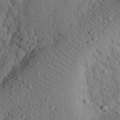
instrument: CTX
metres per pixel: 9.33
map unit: eHh
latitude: 24.5734
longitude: -79.1026
